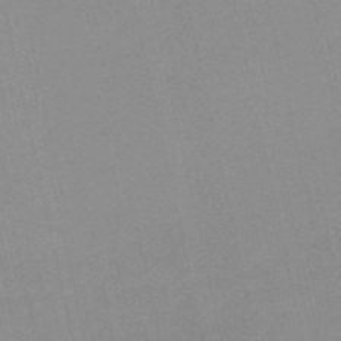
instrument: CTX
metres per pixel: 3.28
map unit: lHb
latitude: -48.5952
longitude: 64.6897
